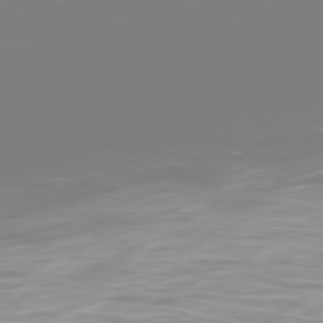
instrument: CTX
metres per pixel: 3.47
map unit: Ap
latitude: -78.7463
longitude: -60.9891
